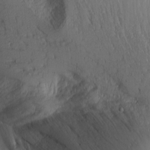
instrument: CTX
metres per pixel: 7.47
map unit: Nhu
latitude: -4.6896
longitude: -82.6112
